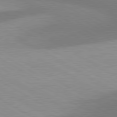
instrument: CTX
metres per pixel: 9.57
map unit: lApd
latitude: 80.2711
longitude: -179.3671
